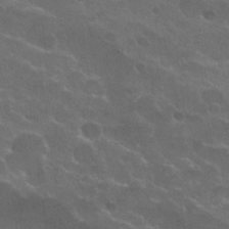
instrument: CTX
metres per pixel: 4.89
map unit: Nhu
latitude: 26.3278
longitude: -51.4804
